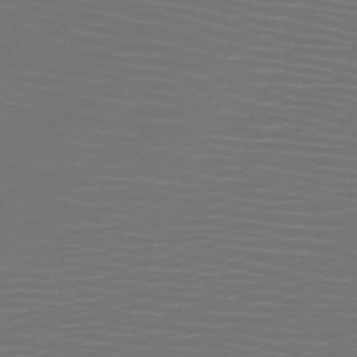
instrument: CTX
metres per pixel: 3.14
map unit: HNb
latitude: -47.8989
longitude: -44.8947
